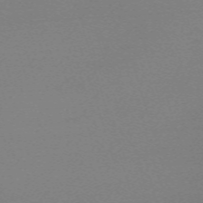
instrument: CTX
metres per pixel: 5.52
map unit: eHh
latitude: -62.6896
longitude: 52.5006
